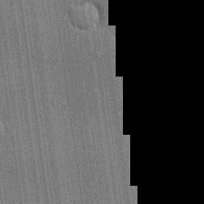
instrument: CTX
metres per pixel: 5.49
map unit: lHvf
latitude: 19.5182
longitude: 142.9352
